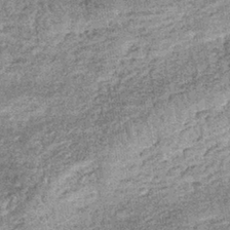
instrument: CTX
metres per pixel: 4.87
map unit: lHb
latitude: -36.1983
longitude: 66.1795
